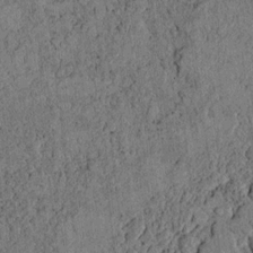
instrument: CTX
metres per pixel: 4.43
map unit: lAvf
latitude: 3.9339
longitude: 158.3873
